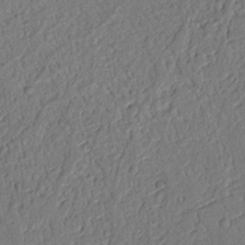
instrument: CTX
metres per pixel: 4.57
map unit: Nhu
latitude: 20.3279
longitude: -78.4979
